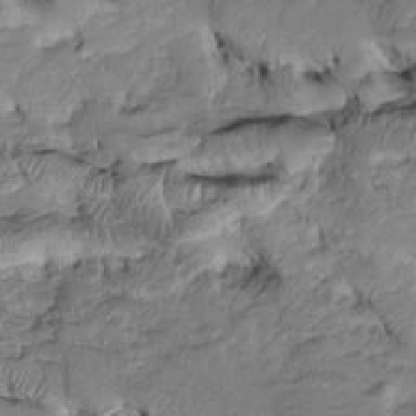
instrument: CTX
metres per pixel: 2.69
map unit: Htu
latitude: -6.6140
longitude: 154.5196
